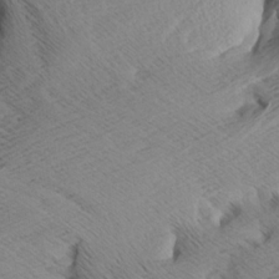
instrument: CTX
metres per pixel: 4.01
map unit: Aa
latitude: 8.0633
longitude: -140.2711
